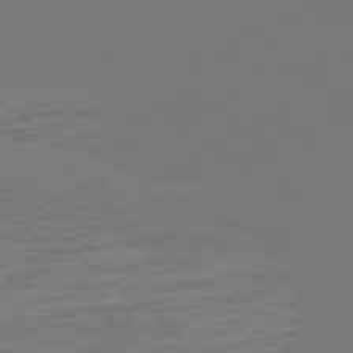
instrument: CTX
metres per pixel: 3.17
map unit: Ap
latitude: -80.0850
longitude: -54.3278
